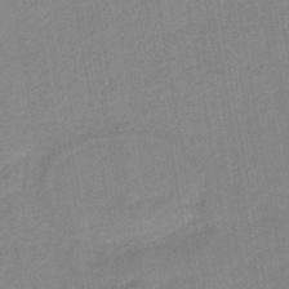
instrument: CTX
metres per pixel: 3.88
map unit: lHb
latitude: -44.3306
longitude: 63.0108
